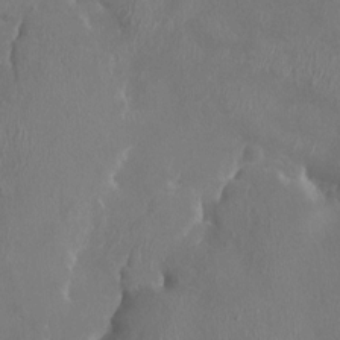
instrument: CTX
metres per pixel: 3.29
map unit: HNhu
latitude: 3.1592
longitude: -6.4790
